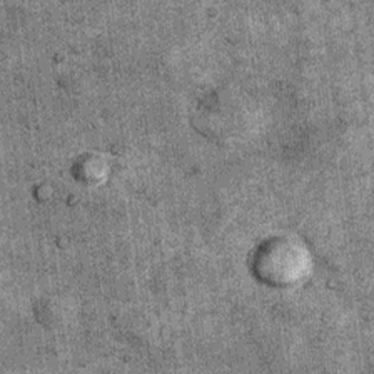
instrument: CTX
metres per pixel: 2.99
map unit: Nhu
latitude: 7.9150
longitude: -23.2915
